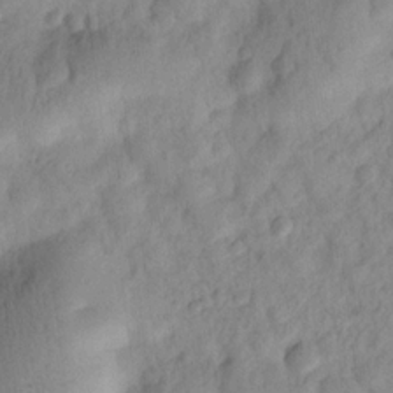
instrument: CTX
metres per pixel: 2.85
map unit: lHvf
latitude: 15.1404
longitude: 177.9178
